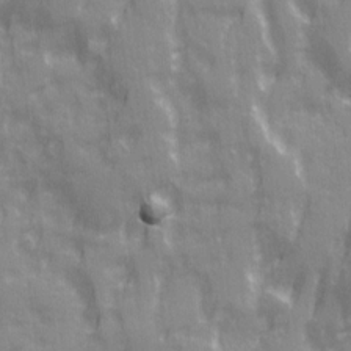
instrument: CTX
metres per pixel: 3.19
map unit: Ave
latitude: 20.3656
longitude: -132.5357
